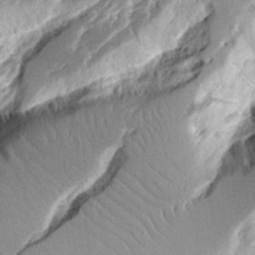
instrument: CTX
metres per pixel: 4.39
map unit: Aa
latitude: 12.2901
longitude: -126.3845
